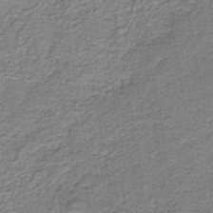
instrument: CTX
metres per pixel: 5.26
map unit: HNb
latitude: -39.2565
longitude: 50.9164
